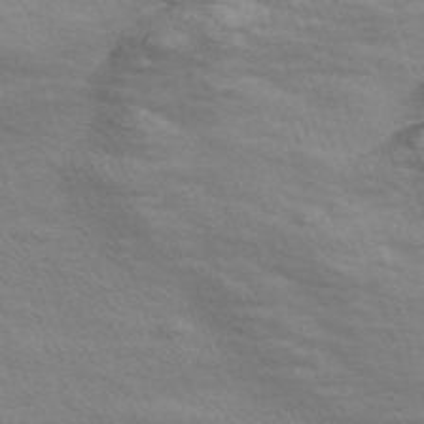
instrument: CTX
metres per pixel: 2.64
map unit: Nve
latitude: -56.7274
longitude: 59.3509
